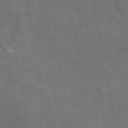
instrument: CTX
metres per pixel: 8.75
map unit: ANa
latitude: 42.6113
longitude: 14.1984
